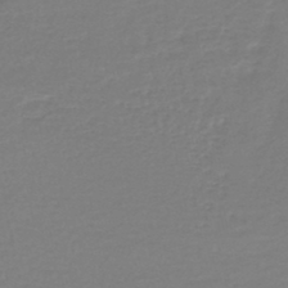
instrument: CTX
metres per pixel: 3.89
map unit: HNhu
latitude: -46.9164
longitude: 98.5196
